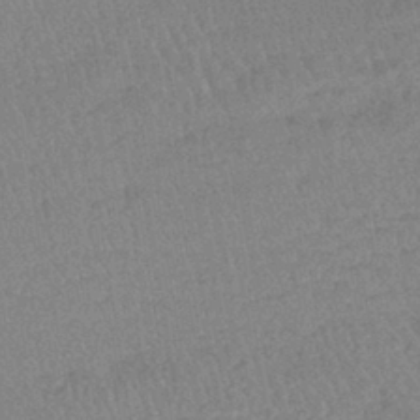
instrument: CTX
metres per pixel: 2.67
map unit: lHb
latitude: -40.8219
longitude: 68.7841
